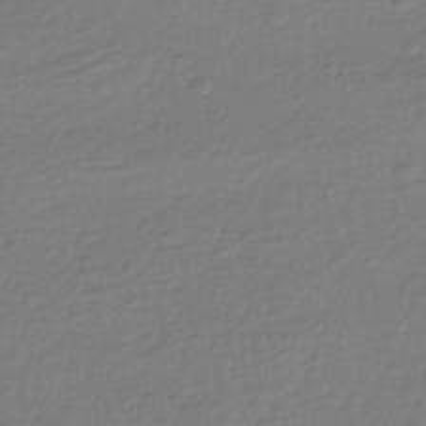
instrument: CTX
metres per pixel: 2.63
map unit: HNhu
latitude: -43.1620
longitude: 98.0283
